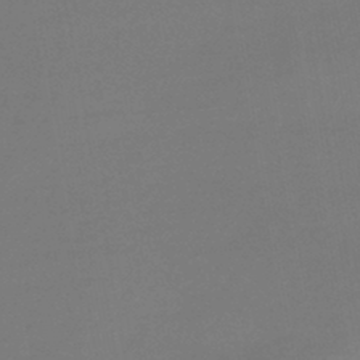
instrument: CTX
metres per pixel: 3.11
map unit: lHb
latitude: -43.0486
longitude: 59.8422
